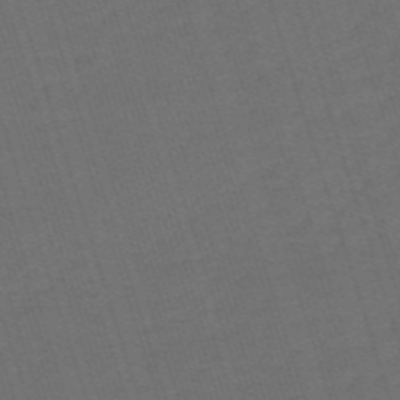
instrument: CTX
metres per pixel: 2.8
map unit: HNb
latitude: -55.8800
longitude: -44.9513
